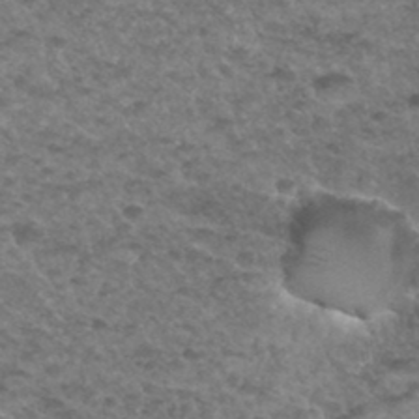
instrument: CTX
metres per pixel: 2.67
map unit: Hto
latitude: 34.5168
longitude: -49.1970
